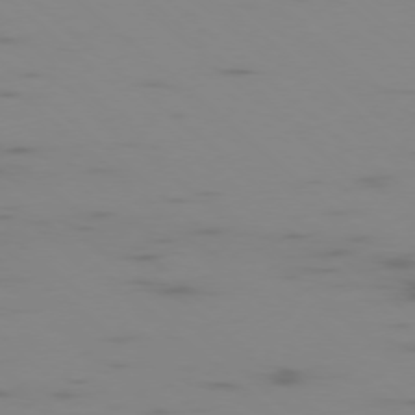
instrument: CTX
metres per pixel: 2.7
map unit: Ap
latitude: -77.4265
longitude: -67.3292
